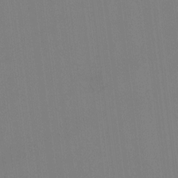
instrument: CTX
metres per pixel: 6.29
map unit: Hto
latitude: -12.5763
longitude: -40.3656
